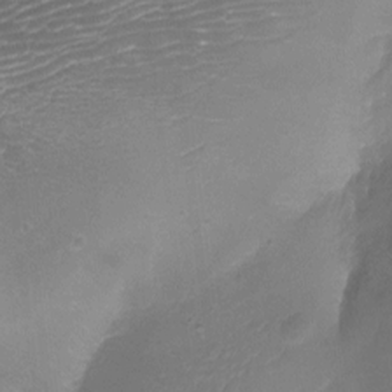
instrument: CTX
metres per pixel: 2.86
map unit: Aa
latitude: -8.3117
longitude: -71.7072
